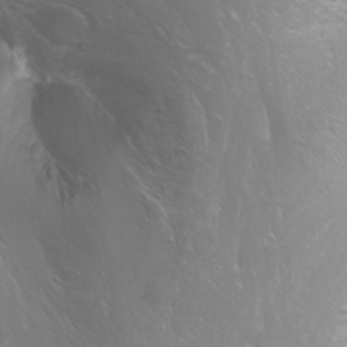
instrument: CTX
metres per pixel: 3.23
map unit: Nhu
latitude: -10.5385
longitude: -68.0255
